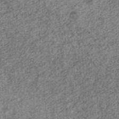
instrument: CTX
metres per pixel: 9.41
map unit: ANa
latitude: 36.4601
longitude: 14.9164
